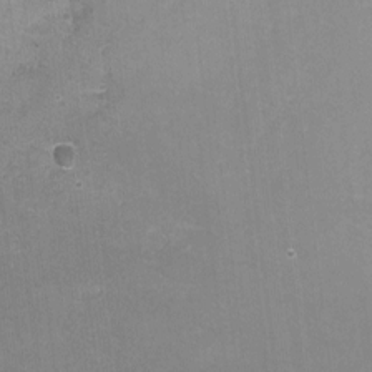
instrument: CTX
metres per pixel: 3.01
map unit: Ht
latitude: -4.6518
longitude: -36.4790
